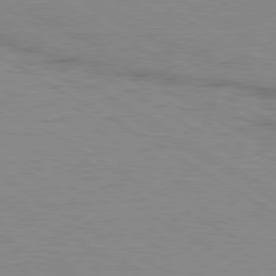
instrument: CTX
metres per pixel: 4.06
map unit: Ap
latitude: -80.4251
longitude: -52.5924
